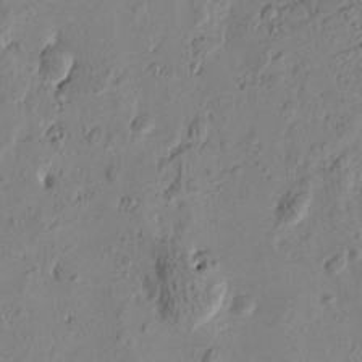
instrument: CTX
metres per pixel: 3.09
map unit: Htu
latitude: -1.5211
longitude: -177.5182
